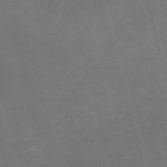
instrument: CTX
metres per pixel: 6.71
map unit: Nve
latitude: -59.5210
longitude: 57.3509
